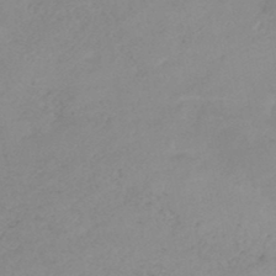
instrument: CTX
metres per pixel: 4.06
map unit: HNb
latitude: -45.8422
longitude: -35.6127
